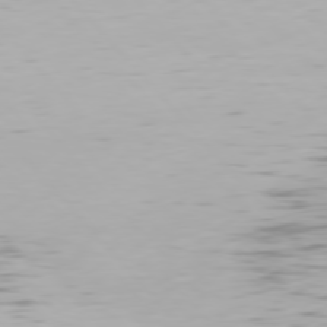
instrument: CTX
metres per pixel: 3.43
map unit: Hpe
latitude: 76.4223
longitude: -132.9514
